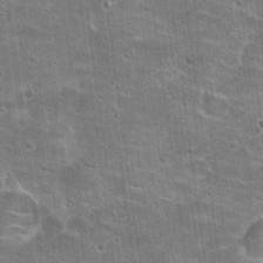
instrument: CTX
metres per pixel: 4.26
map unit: Hto
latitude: 21.6505
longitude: -42.7813
